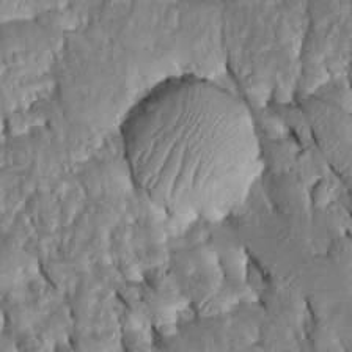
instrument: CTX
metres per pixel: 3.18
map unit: Htu
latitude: -0.6519
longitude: 149.5588
